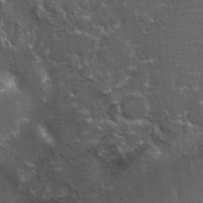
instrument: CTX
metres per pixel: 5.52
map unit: Nhu
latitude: -1.1243
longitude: -14.9325
